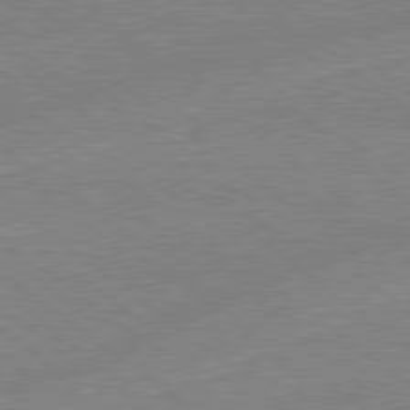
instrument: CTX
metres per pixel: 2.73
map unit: lApd
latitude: 79.0459
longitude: -144.3845
